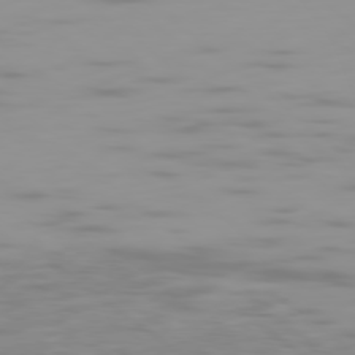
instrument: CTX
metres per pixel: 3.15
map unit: Ap
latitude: -79.9367
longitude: -69.3104
